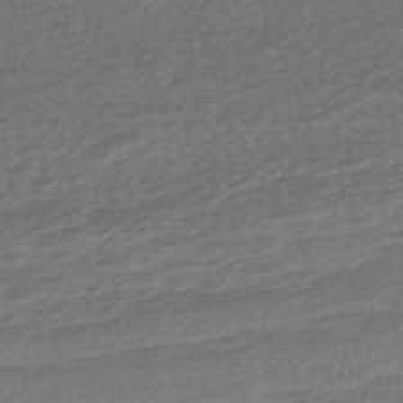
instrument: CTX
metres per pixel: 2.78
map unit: ANa
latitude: -45.3888
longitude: 105.5021
